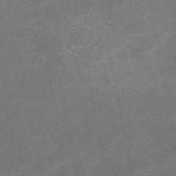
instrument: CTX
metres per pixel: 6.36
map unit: eAb
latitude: 48.6302
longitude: 118.8975
